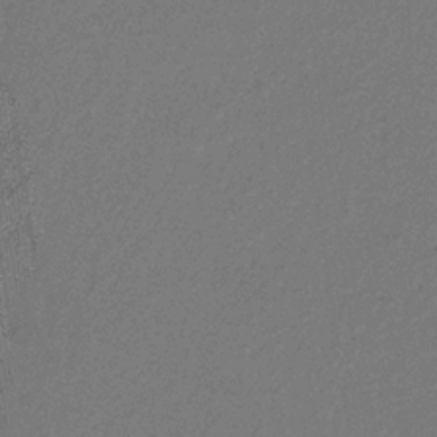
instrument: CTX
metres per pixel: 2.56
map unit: eHb
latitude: -30.8975
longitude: 70.8408
